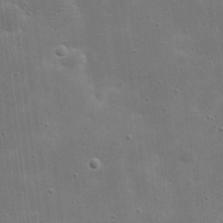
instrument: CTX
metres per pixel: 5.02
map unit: eHh
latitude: 21.8395
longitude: -67.0458
